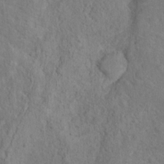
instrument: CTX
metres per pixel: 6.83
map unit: Nhu
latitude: 16.3656
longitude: -30.9325
